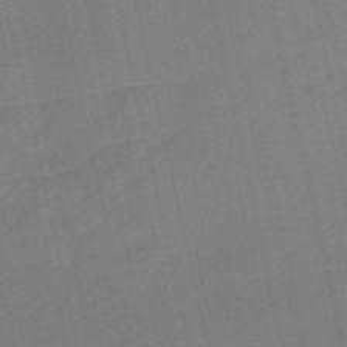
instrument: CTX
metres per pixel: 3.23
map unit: Nve
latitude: -57.5399
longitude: 50.6896
